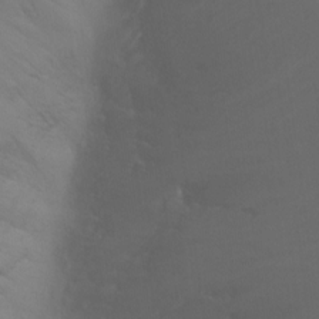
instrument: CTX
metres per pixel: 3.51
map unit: Ht
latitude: -9.0297
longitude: -37.7261
